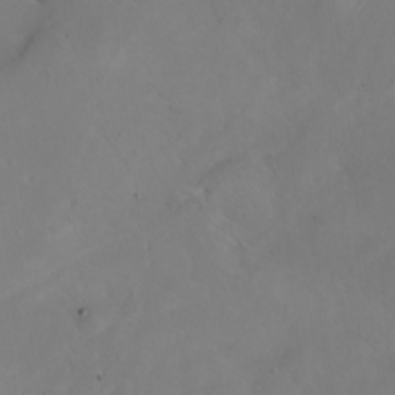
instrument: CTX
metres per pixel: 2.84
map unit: Nhu
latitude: -5.2376
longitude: -92.5734
